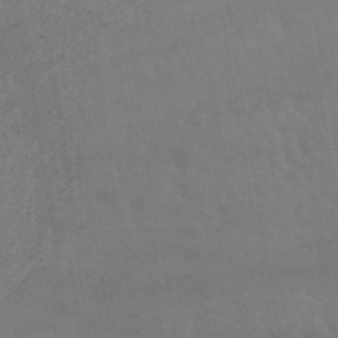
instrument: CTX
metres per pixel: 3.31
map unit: lHb
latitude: -40.5574
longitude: 66.3684
